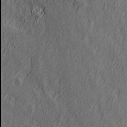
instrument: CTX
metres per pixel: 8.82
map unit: Hve
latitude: 26.1389
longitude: 146.0094
